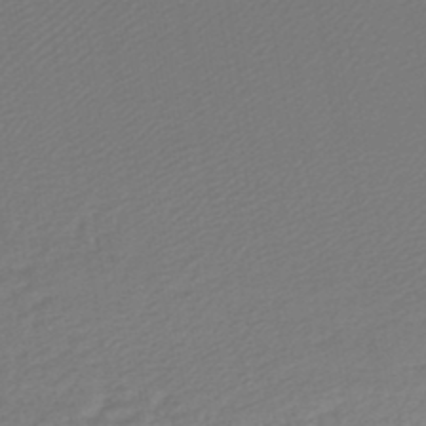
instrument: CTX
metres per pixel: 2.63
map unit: lHb
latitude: -45.6155
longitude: 60.5385
